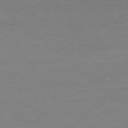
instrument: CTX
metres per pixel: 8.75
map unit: Ap
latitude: -78.2739
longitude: -87.6505
